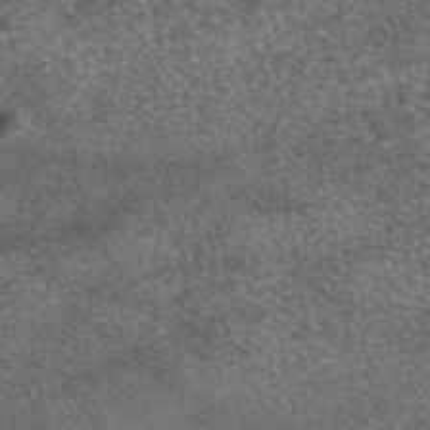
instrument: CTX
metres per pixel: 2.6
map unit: eAb
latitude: 45.1403
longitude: 108.7652
